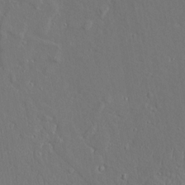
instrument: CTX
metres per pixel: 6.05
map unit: Aa
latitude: 9.1970
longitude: -132.5357
